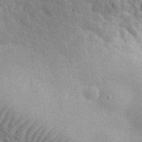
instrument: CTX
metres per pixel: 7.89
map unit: lHvf
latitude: 36.5546
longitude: -87.5371
